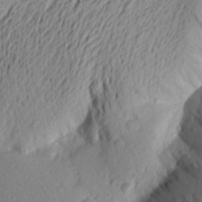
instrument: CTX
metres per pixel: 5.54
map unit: Aa
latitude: 23.1025
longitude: -149.3860
